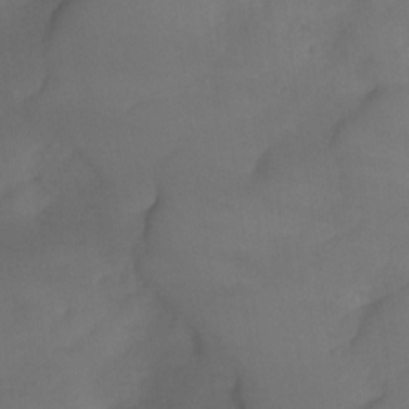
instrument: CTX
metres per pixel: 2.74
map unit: Nhu
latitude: -29.6155
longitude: -63.3671
